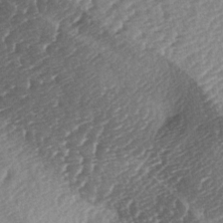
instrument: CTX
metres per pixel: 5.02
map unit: lAa
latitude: -3.4832
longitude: -127.1970
